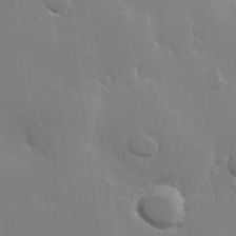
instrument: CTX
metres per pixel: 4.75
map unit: Hve
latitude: 22.8758
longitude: 148.6708
